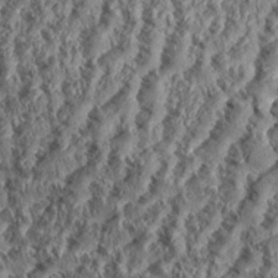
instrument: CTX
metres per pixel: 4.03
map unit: eHh
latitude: 35.2726
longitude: -137.9339
